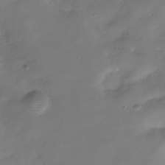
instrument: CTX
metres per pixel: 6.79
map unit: Hve
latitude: -31.6722
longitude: 94.5384
